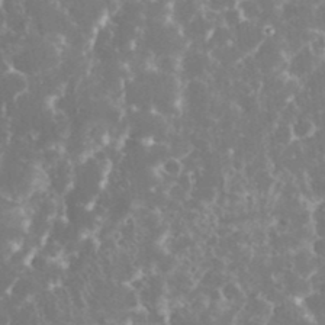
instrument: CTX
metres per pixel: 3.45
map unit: eHh
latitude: 34.5923
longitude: -62.5546
